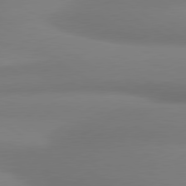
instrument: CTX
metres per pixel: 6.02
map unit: lApd
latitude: 80.1767
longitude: 175.9367
